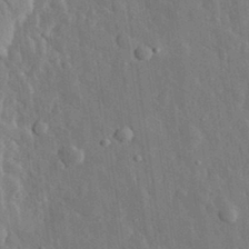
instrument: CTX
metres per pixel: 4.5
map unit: eHh
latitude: 31.3482
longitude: -80.1956
